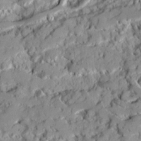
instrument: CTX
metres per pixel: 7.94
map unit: Ave
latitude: 20.5546
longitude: -129.7072
